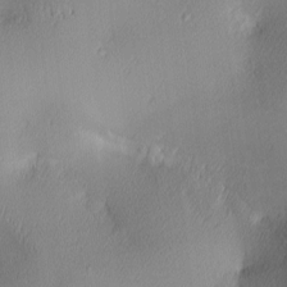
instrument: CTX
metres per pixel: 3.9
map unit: lAa
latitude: 2.9513
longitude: -117.2915
